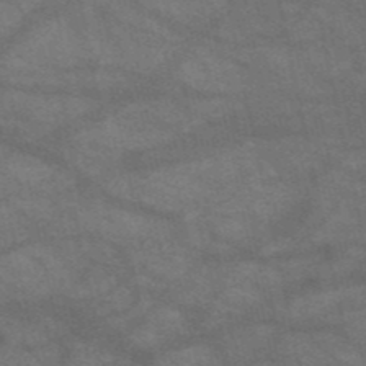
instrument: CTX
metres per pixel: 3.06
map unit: HNb
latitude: -52.3495
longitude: -42.8002
